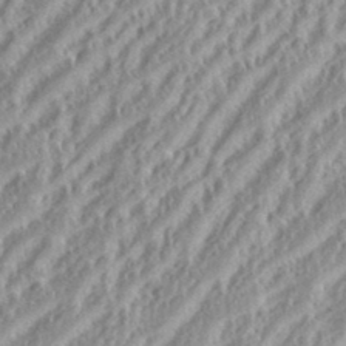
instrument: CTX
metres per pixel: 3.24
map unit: eHh
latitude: 35.1592
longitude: -133.0270
